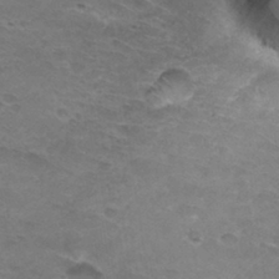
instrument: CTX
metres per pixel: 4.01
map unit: Hto
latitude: 32.8002
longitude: -47.3293
